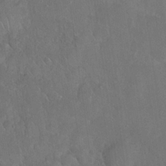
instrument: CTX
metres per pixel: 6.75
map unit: Nhu
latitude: 26.9325
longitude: -65.4615
